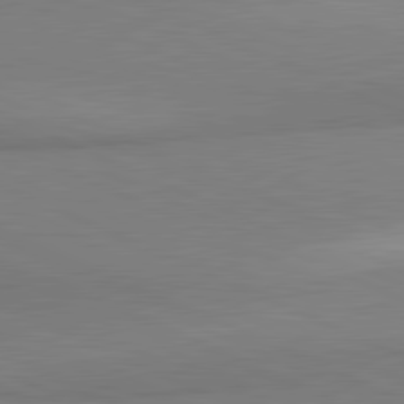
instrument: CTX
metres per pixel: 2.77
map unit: lApd
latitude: 81.6694
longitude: 161.5588
